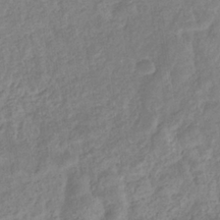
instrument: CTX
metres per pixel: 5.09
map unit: eHb
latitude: -35.0675
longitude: 77.0864
